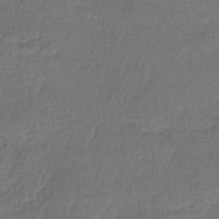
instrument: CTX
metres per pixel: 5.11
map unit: HNb
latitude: -35.4832
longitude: 58.9541
